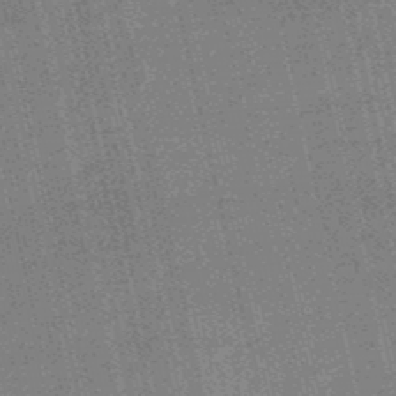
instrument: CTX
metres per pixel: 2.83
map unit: HNb
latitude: -51.5021
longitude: -51.0458
